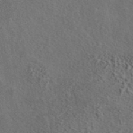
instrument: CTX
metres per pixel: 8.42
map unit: eAb
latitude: 43.8206
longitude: 114.9542
